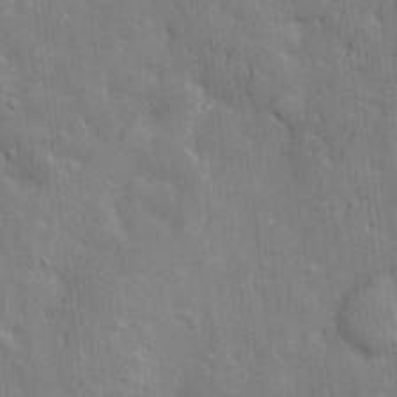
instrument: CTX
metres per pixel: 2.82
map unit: Htu
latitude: -6.1228
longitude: 156.8975
